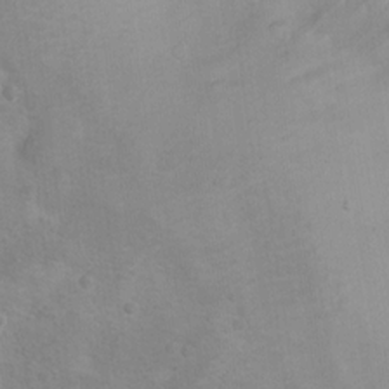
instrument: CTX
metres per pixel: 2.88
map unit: Nhu
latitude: 9.6505
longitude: -23.1214
